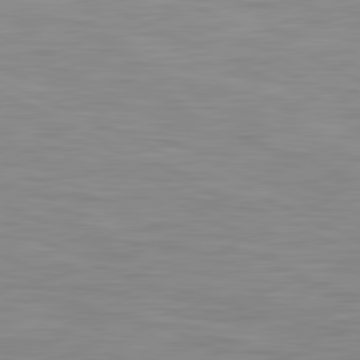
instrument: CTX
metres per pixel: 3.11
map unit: lApd
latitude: 81.4048
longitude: -169.9528
